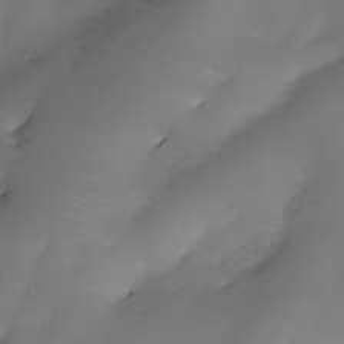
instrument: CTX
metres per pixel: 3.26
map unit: Nhe
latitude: -35.8800
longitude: -86.7813
